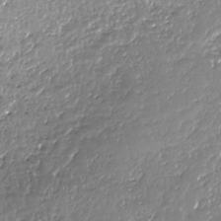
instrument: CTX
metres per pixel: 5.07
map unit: HNhu
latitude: -37.0108
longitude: 33.8989
